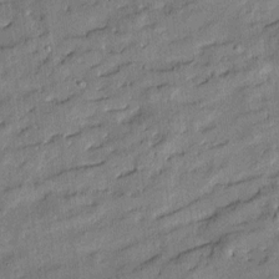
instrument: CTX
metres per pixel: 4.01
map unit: Htu
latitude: -8.5952
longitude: 177.1053
